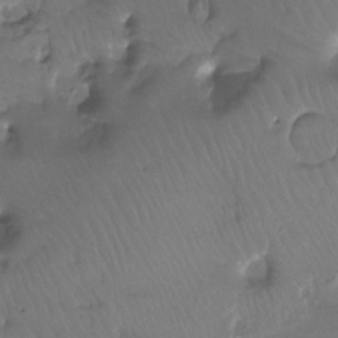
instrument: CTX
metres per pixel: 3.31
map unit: Htu
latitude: -12.3495
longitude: -45.5371
